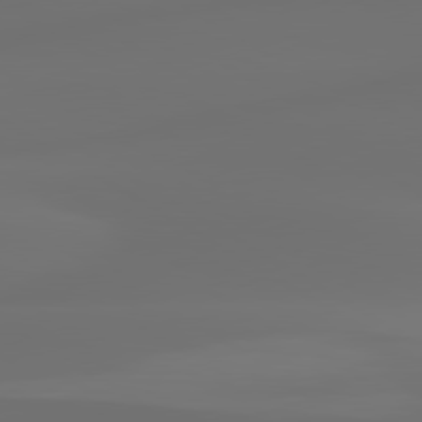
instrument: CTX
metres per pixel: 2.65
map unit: lApd
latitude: 80.1200
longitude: -85.4804
